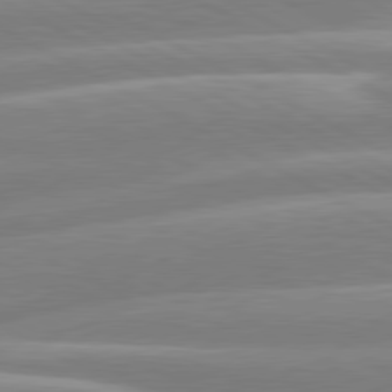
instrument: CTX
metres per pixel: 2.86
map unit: lApd
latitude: 80.4790
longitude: -134.9324
